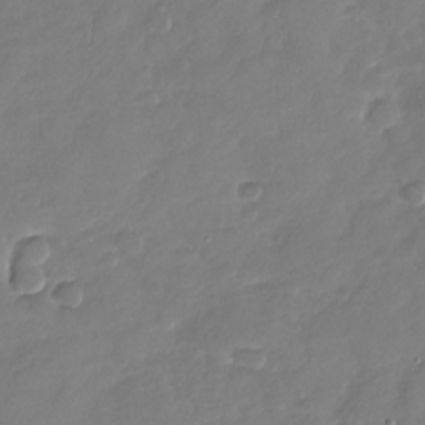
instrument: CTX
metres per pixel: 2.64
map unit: Nhu
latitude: -29.3699
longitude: -61.1781
